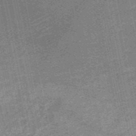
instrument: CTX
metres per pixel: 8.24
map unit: HNb
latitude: -53.1242
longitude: -49.3482
